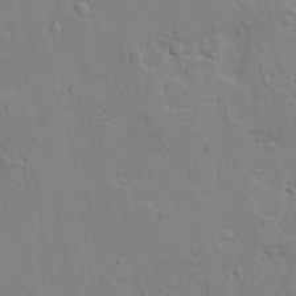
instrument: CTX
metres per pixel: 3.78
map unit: lAvf
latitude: 22.6679
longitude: -110.2145
